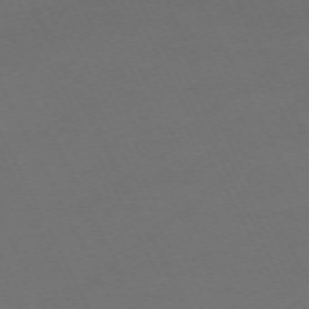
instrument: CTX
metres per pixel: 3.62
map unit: Hpe
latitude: -71.1053
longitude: 16.6141
